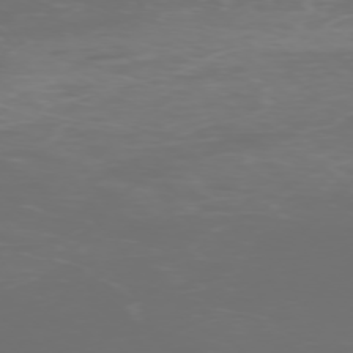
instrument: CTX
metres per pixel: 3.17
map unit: Ap
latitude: -76.2928
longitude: -73.7450
